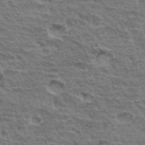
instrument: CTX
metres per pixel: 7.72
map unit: Hto
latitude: 34.6490
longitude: -43.6883
